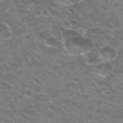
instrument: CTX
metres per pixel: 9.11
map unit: Hto
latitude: 33.2537
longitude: -48.9892
